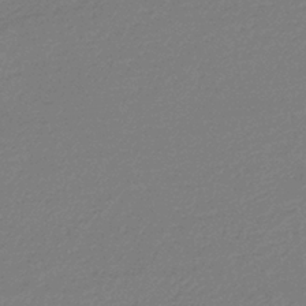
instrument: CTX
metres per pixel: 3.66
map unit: HNb
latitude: -37.3320
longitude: 56.6518
